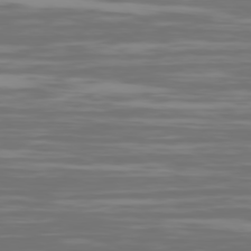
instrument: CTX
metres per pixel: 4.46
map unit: Ap
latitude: -79.4454
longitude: -102.9702
